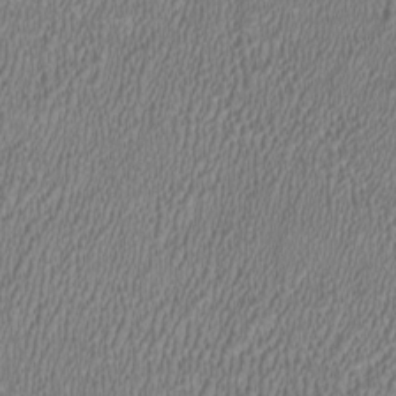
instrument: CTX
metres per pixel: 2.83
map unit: HNhu
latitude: 1.0080
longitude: -0.5357
